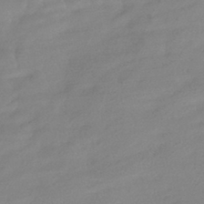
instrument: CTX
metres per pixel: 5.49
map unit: HNhu
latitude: -42.4817
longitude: 92.3684
